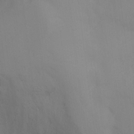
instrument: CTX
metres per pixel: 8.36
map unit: Ht
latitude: -9.4454
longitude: -31.2159
